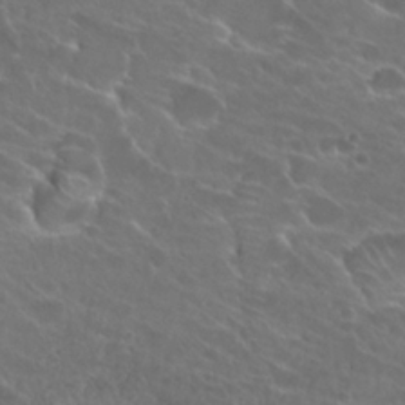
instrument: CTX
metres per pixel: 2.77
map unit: Hto
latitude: 24.7813
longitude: -38.1956
